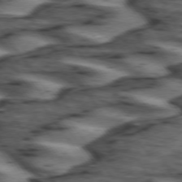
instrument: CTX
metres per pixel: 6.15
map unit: lApd
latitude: 74.1767
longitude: -72.1200
